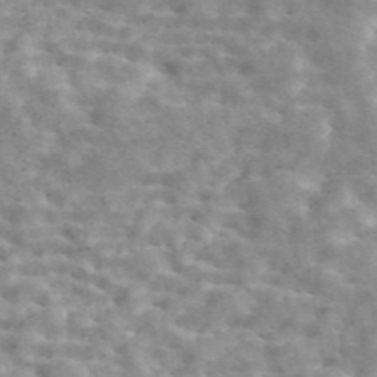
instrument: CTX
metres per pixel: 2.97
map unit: ANa
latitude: 45.8205
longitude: 23.7478
